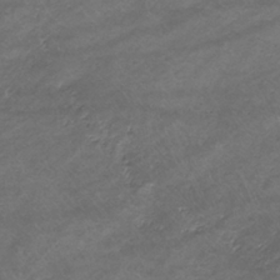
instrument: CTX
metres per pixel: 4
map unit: eHb
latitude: -33.4644
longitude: 67.8044
